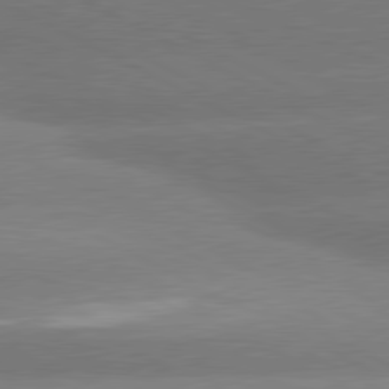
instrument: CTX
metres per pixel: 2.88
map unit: lApd
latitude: 80.5546
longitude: -151.4615
